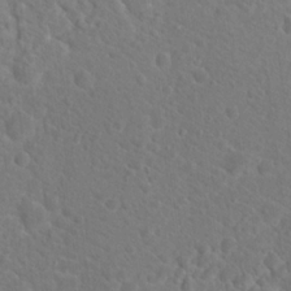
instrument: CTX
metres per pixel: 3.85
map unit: Hto
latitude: 18.5734
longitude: -37.3104
